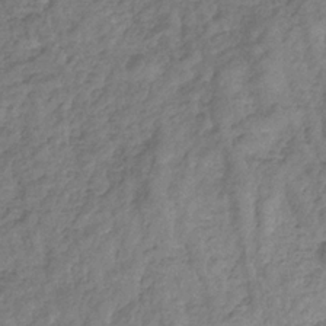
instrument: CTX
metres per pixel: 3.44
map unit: eHb
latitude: -32.5007
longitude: 73.4832
